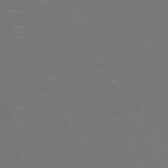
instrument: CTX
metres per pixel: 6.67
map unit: Hpe
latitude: 73.1404
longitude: -127.4993
